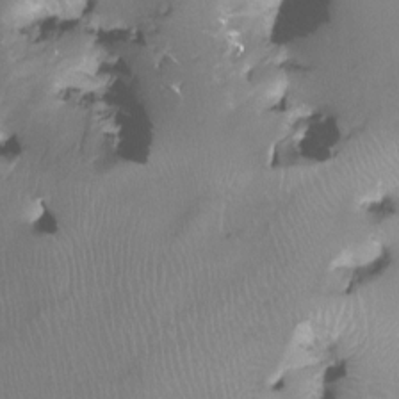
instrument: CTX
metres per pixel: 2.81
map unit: Ht
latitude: -12.2362
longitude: -45.5560
